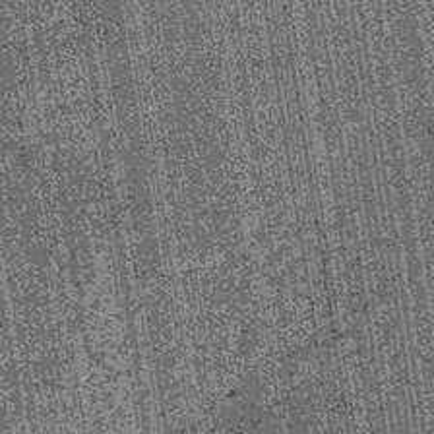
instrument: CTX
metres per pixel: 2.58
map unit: lHb
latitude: -39.7288
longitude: 67.5211
